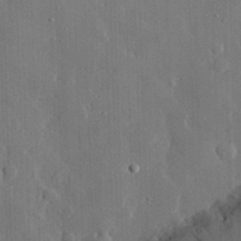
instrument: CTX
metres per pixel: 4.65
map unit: eHh
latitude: 29.7449
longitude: -80.3089
